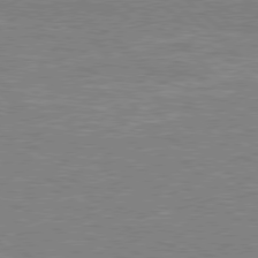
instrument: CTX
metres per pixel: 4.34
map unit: Hpe
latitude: 78.3090
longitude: -152.0255
